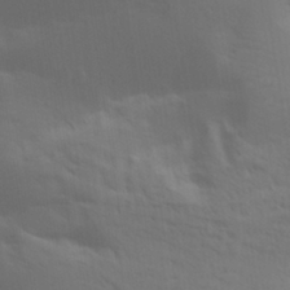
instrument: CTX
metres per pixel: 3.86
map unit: Aa
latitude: 29.8205
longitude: -135.1781
